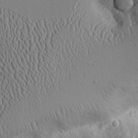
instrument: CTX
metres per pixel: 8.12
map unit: Aa
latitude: 9.7828
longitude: -129.5938
